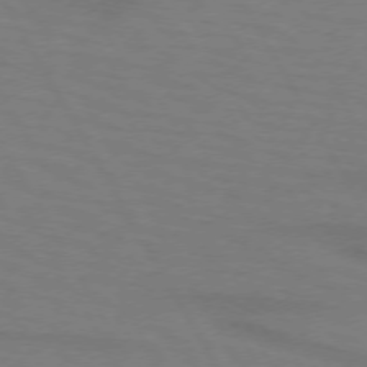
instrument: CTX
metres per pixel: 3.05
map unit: lApd
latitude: 72.3468
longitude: -57.0836
